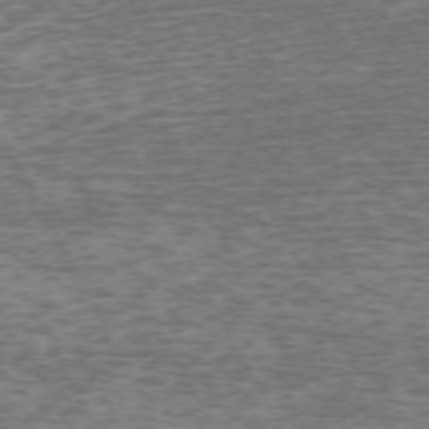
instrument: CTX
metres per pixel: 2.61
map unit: Ap
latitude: -73.0108
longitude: -70.5735
